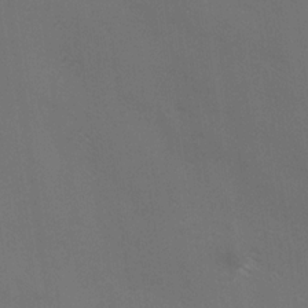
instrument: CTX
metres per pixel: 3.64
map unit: Ave
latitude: -0.4629
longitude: -112.4223
